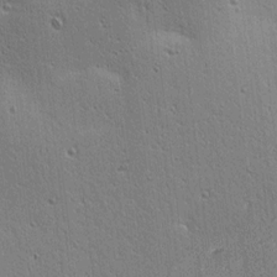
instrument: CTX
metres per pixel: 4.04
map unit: lAa
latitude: 13.1214
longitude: -107.7072
